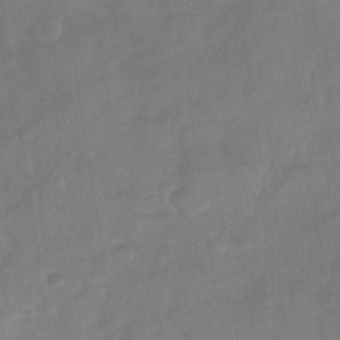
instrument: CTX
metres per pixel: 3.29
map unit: Nhu
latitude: -29.9556
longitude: -62.3845
